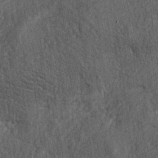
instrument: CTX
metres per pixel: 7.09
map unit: lAa
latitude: -5.2754
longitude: -126.1011
